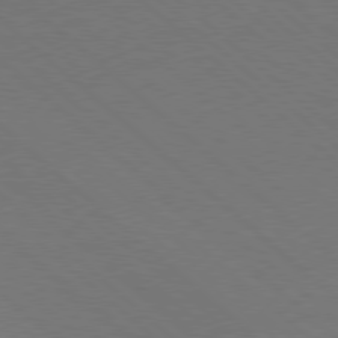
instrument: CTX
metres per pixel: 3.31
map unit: Ap
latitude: -80.1039
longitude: -54.6301
